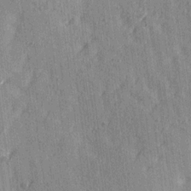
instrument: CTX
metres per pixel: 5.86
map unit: Ave
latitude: 15.1970
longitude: -105.4805
